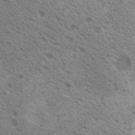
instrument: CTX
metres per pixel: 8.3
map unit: Nhu
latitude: 19.8772
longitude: -31.4049
